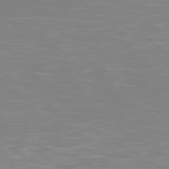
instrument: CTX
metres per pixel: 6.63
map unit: Hpe
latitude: 77.2348
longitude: -176.4979
